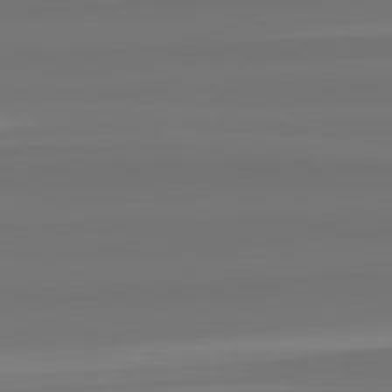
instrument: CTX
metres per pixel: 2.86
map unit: lApd
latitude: 82.6679
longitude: -179.1403
